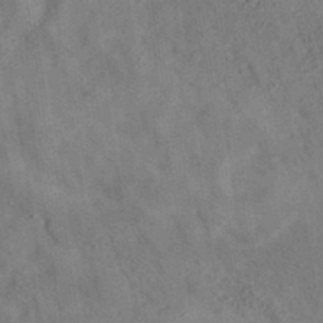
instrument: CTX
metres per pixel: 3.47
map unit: eAb
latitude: 34.7246
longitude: 108.8219
